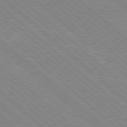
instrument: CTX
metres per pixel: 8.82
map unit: Hpe
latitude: 77.9528
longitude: -123.3671
